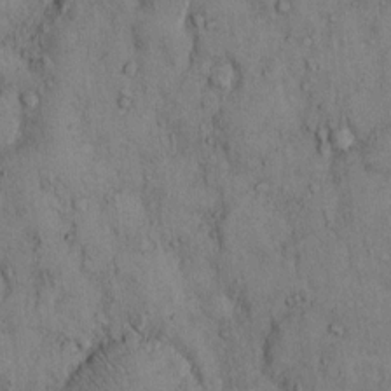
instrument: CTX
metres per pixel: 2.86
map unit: Hto
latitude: 11.4804
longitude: -59.8017
